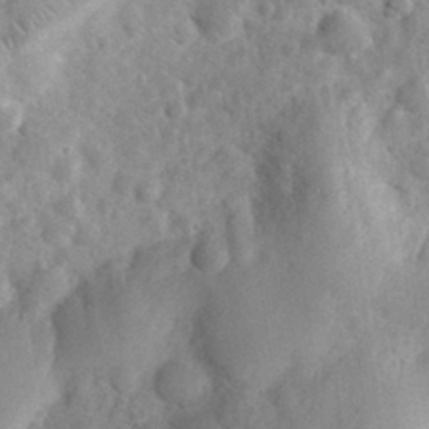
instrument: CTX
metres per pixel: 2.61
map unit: eHh
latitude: 30.8002
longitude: -70.5735
